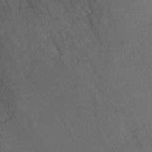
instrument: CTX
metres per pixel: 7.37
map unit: Ht
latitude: -7.0108
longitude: -23.4804
